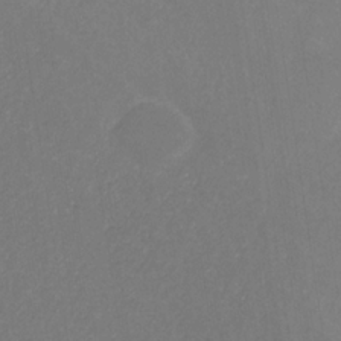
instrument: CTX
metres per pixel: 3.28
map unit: eHb
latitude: -31.2754
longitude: 68.2928
